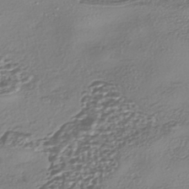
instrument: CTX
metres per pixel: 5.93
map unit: eHh
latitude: -42.8785
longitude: 122.3684
